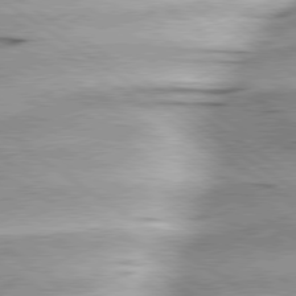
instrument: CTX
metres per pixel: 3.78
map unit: lApd
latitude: 79.2537
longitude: -155.6694
